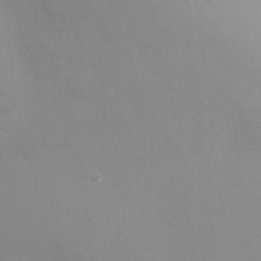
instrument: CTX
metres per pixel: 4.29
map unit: Ht
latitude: -5.6533
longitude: -25.0647
